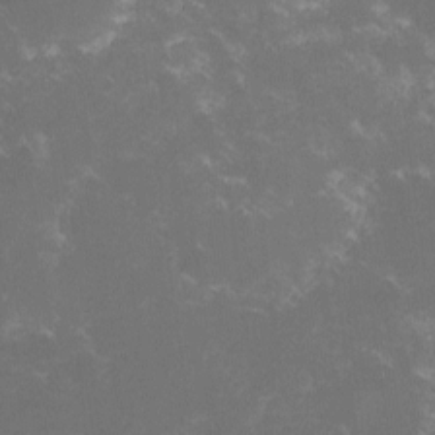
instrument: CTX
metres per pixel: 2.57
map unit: lHvf
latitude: -13.6533
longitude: -101.0459
